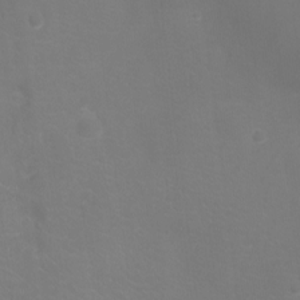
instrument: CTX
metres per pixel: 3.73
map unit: Ht
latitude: -2.8407
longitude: -16.6868
